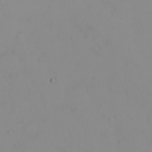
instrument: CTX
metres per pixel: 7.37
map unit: eHh
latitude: -9.1620
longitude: -68.1766
